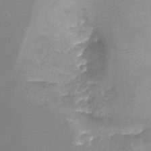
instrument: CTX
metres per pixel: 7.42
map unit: Nhu
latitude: -22.3306
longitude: -56.9891
